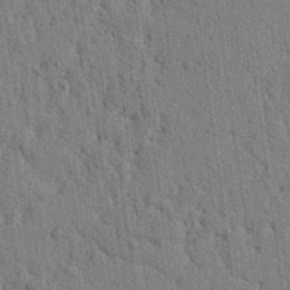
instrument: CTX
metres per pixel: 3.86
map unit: lAvf
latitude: 7.2159
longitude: 164.6330
